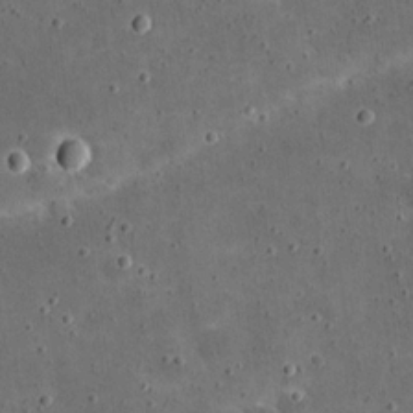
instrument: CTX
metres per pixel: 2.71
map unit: eHh
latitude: 21.0648
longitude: -65.4615
